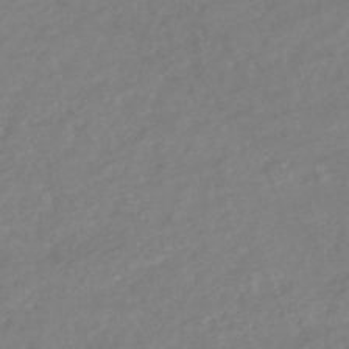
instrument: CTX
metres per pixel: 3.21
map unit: HNhu
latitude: -45.3132
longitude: 98.4629
